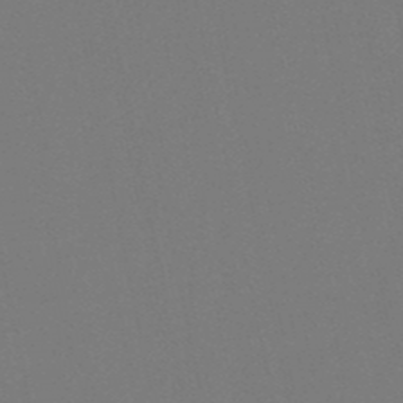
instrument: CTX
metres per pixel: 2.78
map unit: lHb
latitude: -50.9542
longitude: 80.1039
